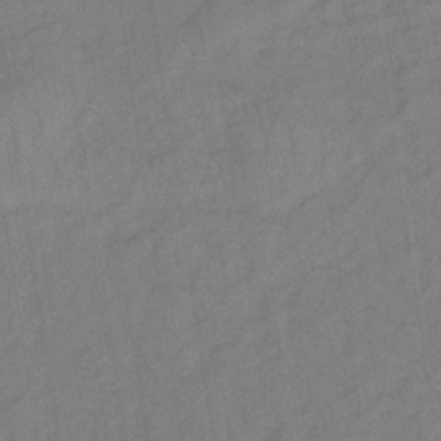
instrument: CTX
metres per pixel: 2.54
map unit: lHb
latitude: -33.6155
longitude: 66.5952
